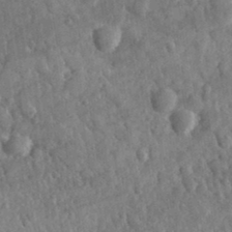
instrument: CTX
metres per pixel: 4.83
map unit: lHvf
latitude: 35.2159
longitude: -87.4615
